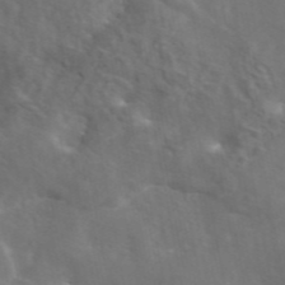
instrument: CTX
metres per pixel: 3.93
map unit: eAb
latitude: 45.8394
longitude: 117.0486
